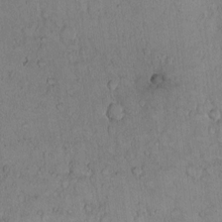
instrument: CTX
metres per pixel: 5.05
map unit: Hto
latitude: 10.5924
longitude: -58.0444
